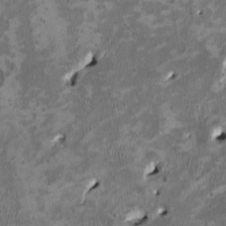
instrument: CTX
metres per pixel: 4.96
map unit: HNhu
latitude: 2.5923
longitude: -4.5168
